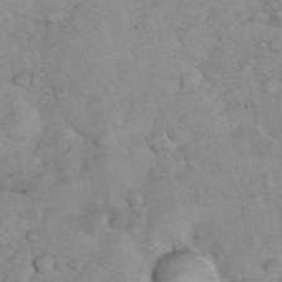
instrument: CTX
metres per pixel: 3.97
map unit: eHh
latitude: 36.8191
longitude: -64.1578
